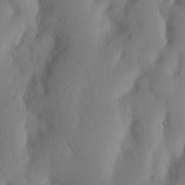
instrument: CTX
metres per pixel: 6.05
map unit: Nhu
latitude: 20.3845
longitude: -74.2900
